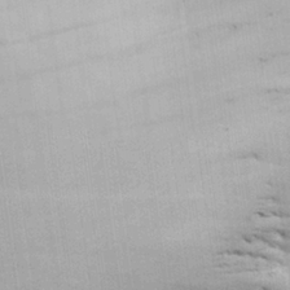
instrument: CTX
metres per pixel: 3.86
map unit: Aa
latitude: 25.0080
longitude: -137.0459
